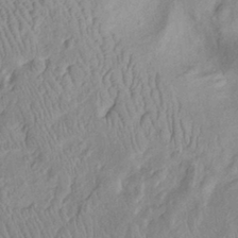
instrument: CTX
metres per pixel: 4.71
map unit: Htu
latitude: -6.0283
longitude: 152.7841
